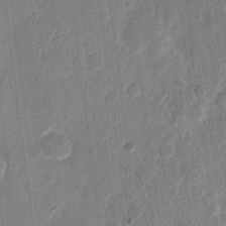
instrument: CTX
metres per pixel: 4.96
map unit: eHh
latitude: 12.1200
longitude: -68.6113
